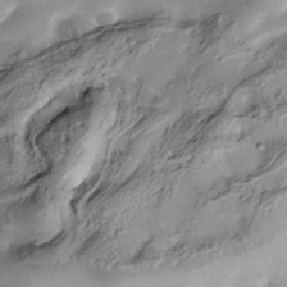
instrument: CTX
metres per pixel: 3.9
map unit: Nhe
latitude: -37.8989
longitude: -119.1592
